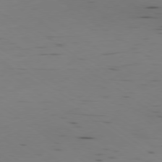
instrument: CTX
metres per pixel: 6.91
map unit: Ap
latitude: -79.3131
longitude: -62.3279
